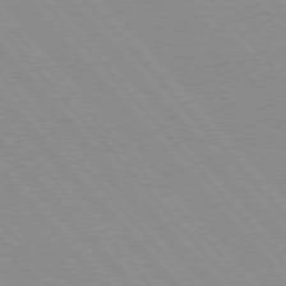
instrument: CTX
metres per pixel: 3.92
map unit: lApd
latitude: 76.2900
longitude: -86.3656
